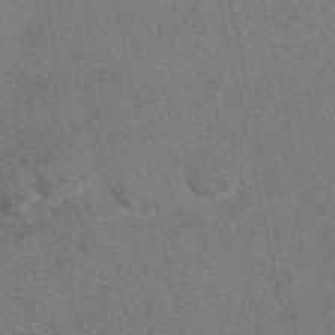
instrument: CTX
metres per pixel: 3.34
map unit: eAb
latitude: 48.5546
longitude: 105.2565
